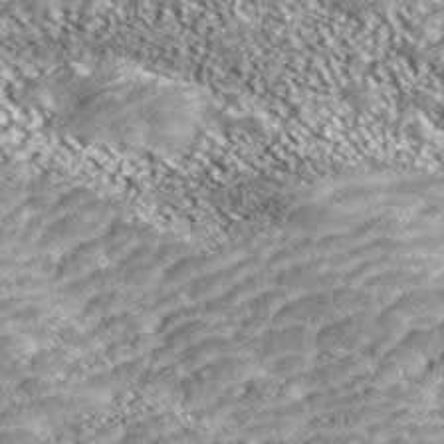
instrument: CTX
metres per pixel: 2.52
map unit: ANa
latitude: 43.3860
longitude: 36.6329
